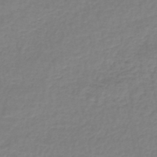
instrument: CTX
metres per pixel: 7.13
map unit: lHb
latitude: -44.5196
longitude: 65.8423
